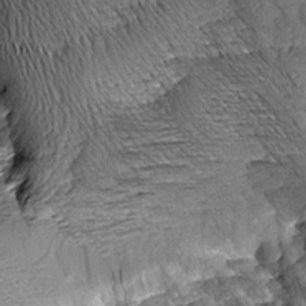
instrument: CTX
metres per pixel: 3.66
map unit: Aa
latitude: 8.8191
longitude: -128.5923
